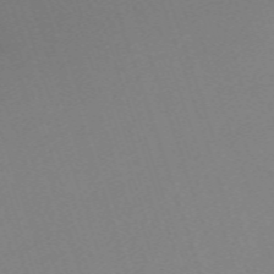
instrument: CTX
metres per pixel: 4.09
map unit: eHh
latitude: -63.2376
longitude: 50.4818
